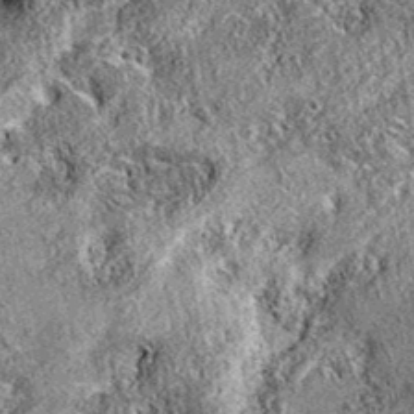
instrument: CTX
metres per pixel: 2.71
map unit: eAb
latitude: 36.3656
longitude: 110.4251
